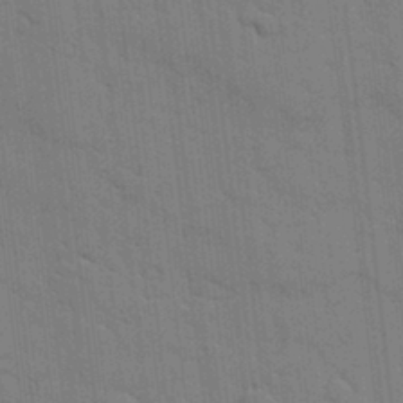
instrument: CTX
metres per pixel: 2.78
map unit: lHvf
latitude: 17.9150
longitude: -113.6694
